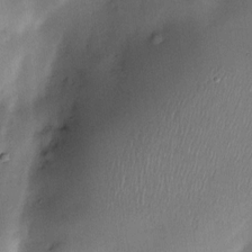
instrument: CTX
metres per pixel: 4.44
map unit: Nve
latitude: -22.9731
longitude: -138.8002
